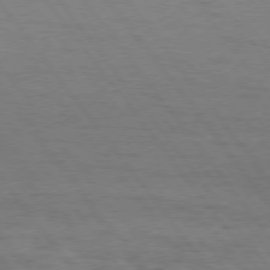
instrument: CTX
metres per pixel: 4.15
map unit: Hpe
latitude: 75.2915
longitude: -143.3293
